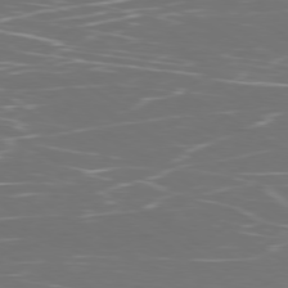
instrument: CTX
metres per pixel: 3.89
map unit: Ap
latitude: -79.5966
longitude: -71.7449
